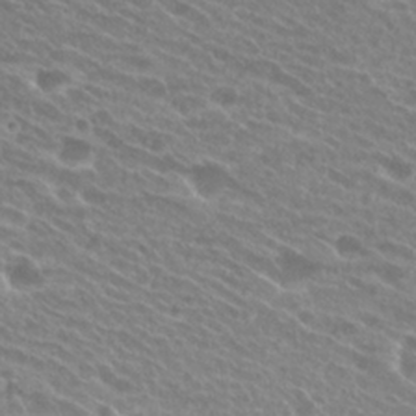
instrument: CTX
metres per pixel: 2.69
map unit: Hto
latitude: 24.9891
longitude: -42.0633
